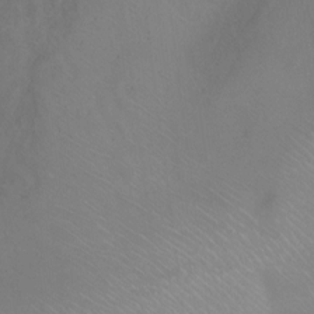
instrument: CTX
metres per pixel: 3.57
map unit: Ht
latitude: 1.1592
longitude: -36.1578
